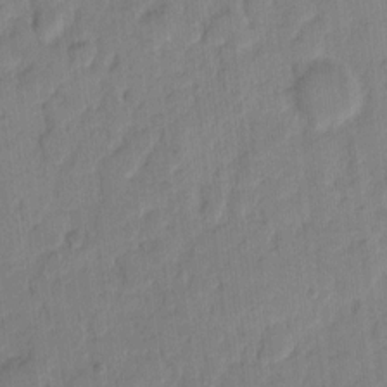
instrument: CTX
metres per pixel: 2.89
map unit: eHh
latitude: 9.4804
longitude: -65.4804
